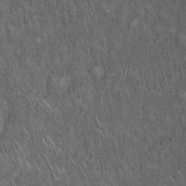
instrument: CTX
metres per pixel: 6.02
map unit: Hto
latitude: 15.6883
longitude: -58.8380
